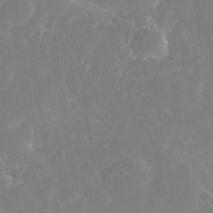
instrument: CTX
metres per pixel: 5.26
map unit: Nhe
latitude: -39.2754
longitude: -117.6883
